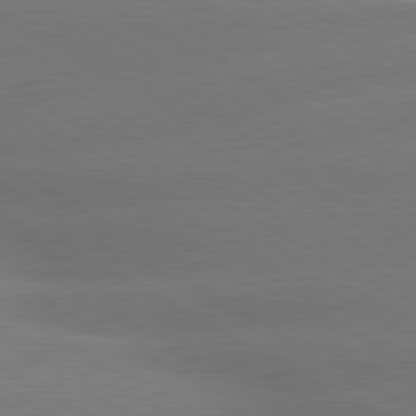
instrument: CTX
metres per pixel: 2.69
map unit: lApd
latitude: 80.3845
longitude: -150.4601
